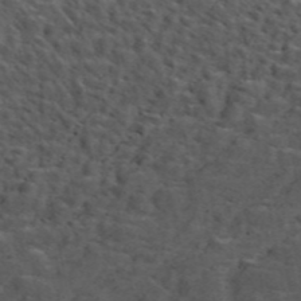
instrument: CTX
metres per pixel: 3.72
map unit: ANa
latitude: 47.6883
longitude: -82.9135
